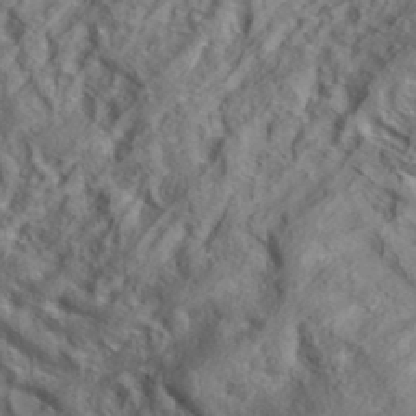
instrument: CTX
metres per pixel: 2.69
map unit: eAb
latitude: 35.9906
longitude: 109.6722
